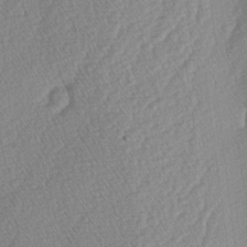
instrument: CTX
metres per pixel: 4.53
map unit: lAa
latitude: -4.6518
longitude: -130.4790
